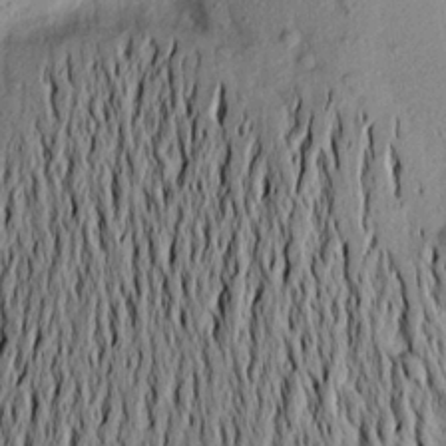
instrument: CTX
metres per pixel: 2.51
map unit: Aa
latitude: 20.4223
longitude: -148.8002
